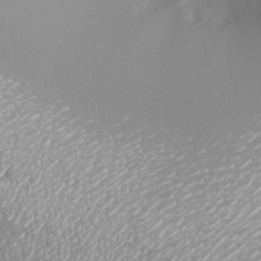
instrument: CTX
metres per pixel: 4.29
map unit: eHh
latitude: -7.4076
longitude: -76.6301
